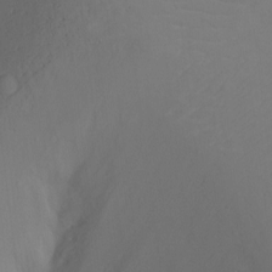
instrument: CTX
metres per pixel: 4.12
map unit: Ht
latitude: -16.7464
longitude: -41.1781
